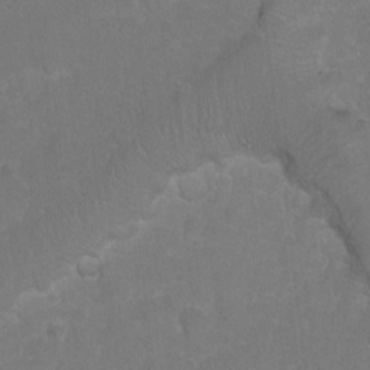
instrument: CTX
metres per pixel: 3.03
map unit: Hto
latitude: 4.2145
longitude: -31.9528
